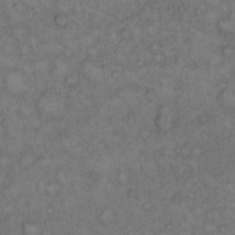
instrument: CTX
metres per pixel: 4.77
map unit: Hto
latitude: 12.2334
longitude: -57.3670
